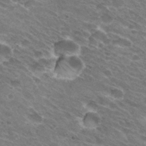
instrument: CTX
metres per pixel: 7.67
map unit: Hto
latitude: 31.3671
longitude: -43.9528
